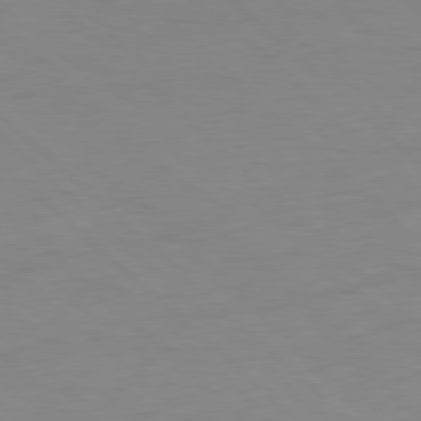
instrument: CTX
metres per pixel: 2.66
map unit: Hpe
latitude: -79.3698
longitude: 8.8408
